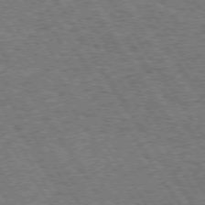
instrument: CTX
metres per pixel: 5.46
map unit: Hpe
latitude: 73.5560
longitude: -124.1577
